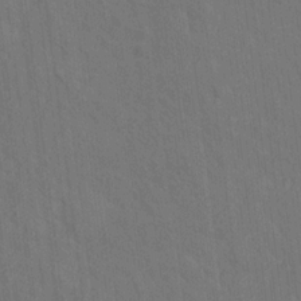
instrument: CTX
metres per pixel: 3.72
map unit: Hto
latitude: 14.9325
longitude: -36.0444
